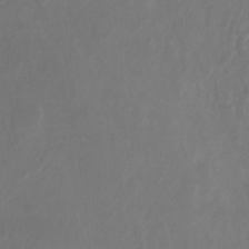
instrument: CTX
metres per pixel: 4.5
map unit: Nhu
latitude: -28.3684
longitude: -71.4804
